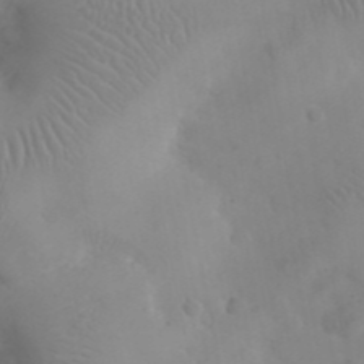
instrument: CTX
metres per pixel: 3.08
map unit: eHh
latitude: 25.3481
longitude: -66.5923
